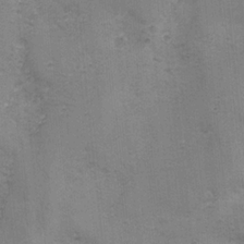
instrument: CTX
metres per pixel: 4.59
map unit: Ave
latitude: -7.2565
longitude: -120.0444
